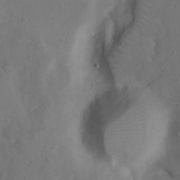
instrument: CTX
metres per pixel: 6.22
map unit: eHh
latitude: 20.7813
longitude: -61.9150
